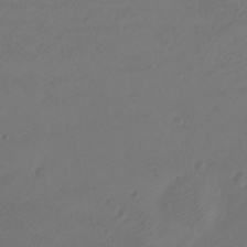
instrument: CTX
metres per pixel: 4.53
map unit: eHh
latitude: -2.8407
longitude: -74.3089
